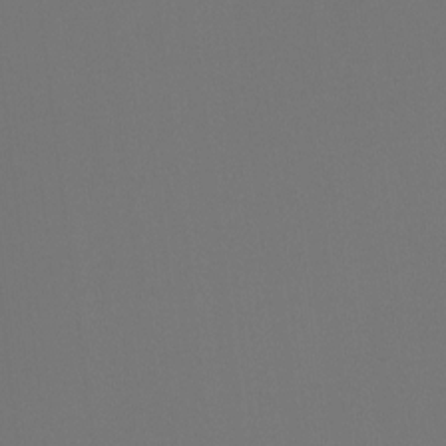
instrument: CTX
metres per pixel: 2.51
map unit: Hto
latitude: -7.6910
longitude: -50.0633
